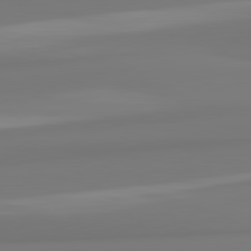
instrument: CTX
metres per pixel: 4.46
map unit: lApd
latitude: 82.2900
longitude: 174.4062
